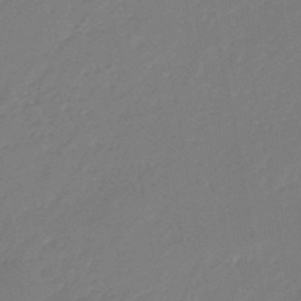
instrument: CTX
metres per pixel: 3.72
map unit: eHb
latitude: -46.5007
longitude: 83.0108
